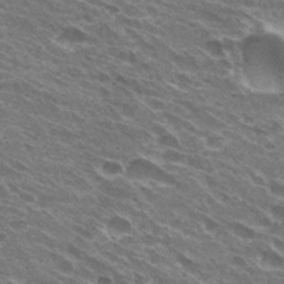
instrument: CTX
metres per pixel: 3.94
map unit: Hto
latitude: 31.6694
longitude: -42.9514
